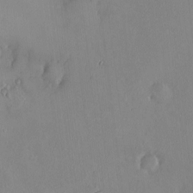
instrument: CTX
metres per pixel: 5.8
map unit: HNhu
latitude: 6.8002
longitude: 6.3117
